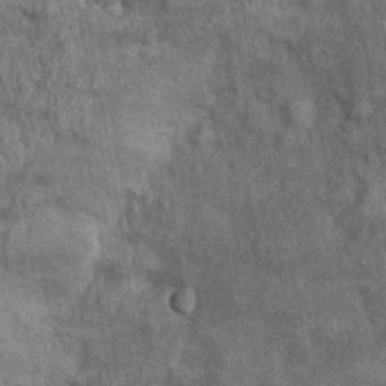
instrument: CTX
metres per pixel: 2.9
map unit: Ht
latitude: -0.6897
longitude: -13.8773
